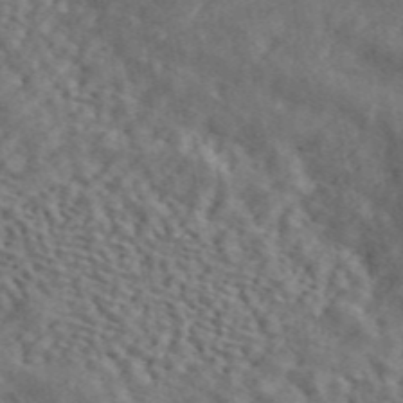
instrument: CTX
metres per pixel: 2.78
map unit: ANa
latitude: 44.8758
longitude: 47.2565
